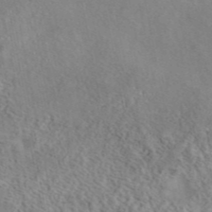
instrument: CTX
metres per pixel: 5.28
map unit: eAb
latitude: 42.8758
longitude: 108.2739
